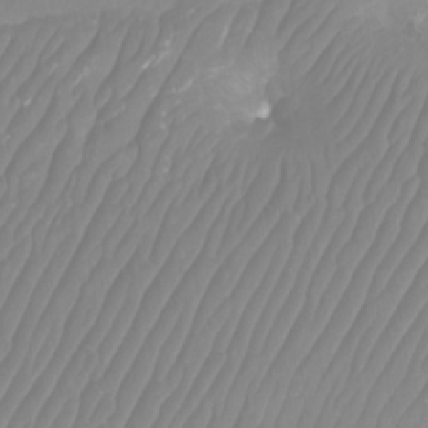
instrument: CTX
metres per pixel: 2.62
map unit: Htu
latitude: -9.6911
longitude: -74.6302
